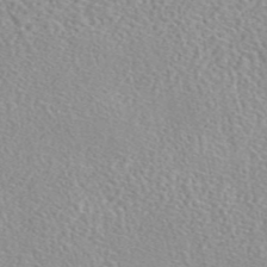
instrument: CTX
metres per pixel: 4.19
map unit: eAb
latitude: 45.2726
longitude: 111.9178
